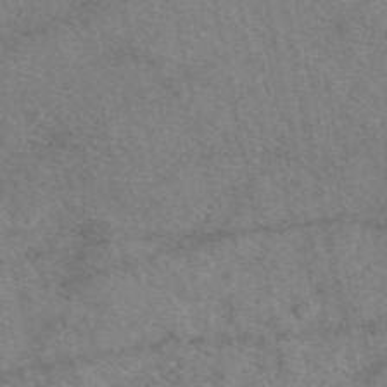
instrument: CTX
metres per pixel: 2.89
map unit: eAb
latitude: 48.7057
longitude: 110.0661
